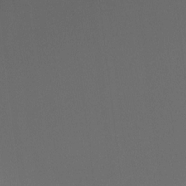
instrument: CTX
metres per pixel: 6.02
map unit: Hto
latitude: -7.4454
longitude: -50.2144
